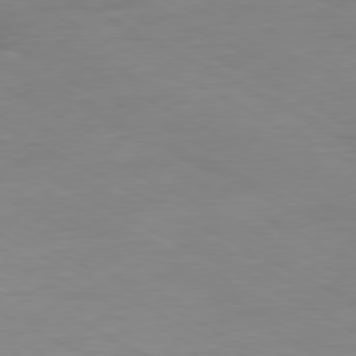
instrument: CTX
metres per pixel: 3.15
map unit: Ap
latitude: -80.4629
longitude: -76.4601
